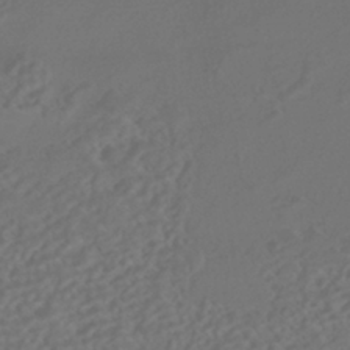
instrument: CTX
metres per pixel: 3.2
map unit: HNhu
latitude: -42.5195
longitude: 106.6897
